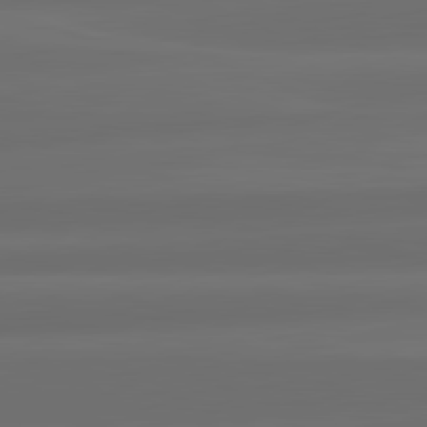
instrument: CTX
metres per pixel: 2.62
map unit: lApd
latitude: 82.2333
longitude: -172.4034
